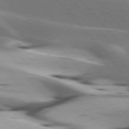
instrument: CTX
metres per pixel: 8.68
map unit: lApd
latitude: 75.6694
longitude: -63.9717
